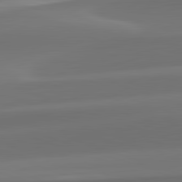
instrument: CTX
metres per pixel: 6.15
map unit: lApd
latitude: 82.2144
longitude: -163.9150
